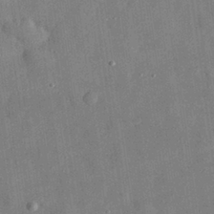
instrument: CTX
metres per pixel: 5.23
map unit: eHh
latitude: 30.2523
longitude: -75.1214
